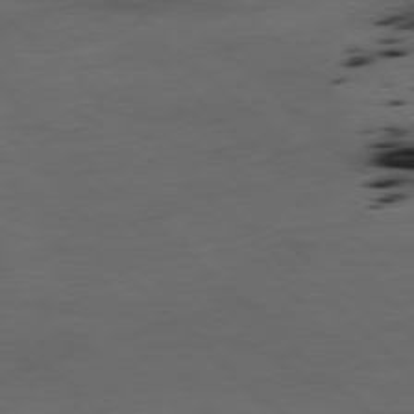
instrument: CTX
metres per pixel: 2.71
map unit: Hpe
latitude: -78.1983
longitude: -19.6882
